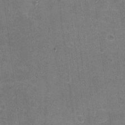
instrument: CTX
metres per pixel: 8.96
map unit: Nhu
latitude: -16.7841
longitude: -56.0255
